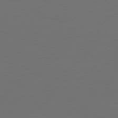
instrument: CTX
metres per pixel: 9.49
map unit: Hpe
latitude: 75.1025
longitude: -129.2537
